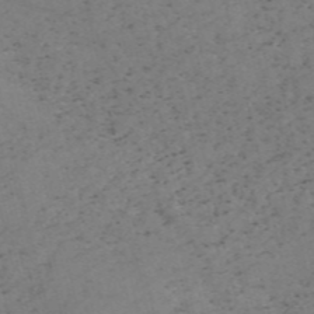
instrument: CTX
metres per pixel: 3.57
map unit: HNb
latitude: -54.9542
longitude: -47.4994
